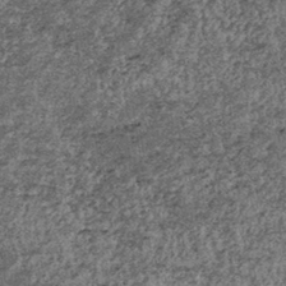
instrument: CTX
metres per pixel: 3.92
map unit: lHb
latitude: -39.5588
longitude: 66.7464
